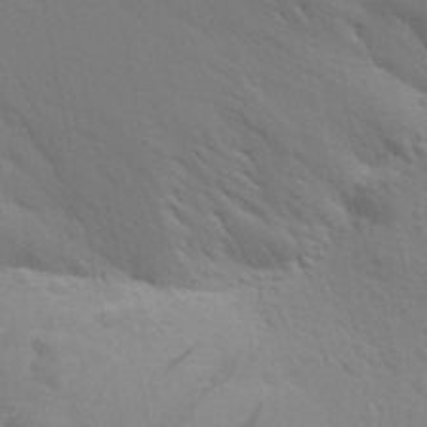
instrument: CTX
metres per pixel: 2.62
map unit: Aa
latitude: 28.9702
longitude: -139.6316
